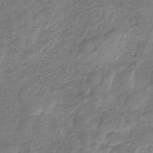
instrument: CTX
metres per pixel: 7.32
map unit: HNb
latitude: -33.1620
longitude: 59.3509
